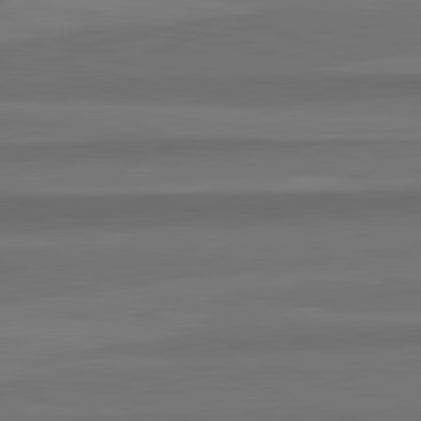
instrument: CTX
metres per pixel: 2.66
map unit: lApd
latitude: 82.7624
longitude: 177.4643
